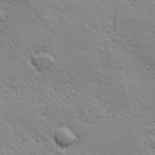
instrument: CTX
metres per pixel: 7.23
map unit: Hve
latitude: 24.5356
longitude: 144.8408
